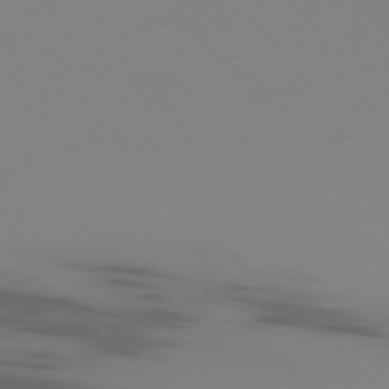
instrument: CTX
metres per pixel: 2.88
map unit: Ap
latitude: -77.7289
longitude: -63.1403
